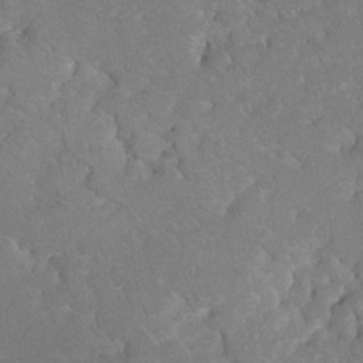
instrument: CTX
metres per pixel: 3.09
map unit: Hto
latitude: 6.5357
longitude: -30.5357
